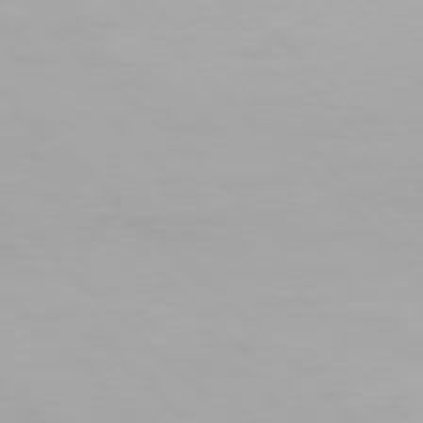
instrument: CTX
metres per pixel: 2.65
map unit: Hpe
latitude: 77.3292
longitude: -164.6113
